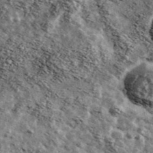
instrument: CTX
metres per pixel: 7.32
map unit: Ave
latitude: 42.2334
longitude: -107.5749
